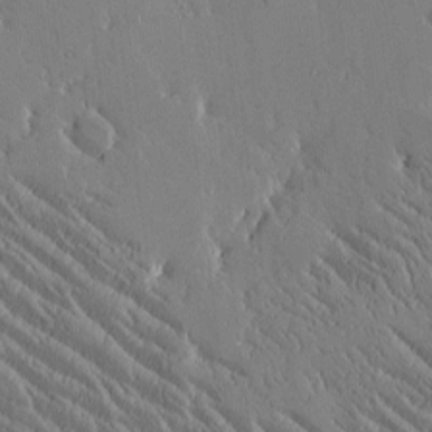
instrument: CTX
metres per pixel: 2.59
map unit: Htu
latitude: -2.4628
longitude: 175.7288
